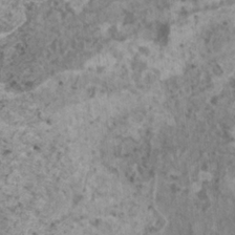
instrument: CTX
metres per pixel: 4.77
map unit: HNhu
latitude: 0.5734
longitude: 4.0283
